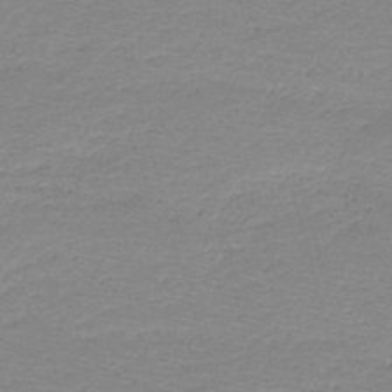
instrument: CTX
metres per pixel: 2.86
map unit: HNb
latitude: -48.8975
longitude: -42.3089
